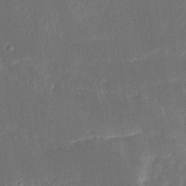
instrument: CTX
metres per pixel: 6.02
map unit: Ave
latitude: 16.2334
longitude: -138.9892
